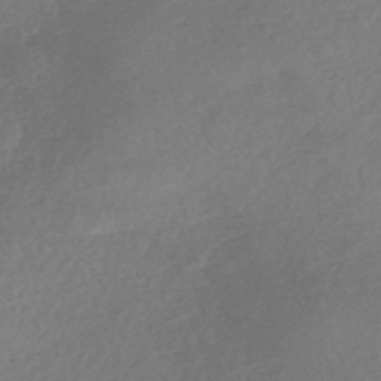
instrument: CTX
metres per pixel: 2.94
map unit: HNhu
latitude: -44.8975
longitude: 92.4440
